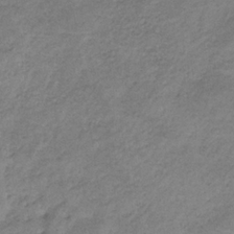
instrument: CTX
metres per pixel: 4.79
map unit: HNb
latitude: -33.4455
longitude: 61.7856
